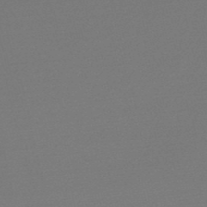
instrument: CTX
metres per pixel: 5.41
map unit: lHb
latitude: -47.3887
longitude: 60.5574
